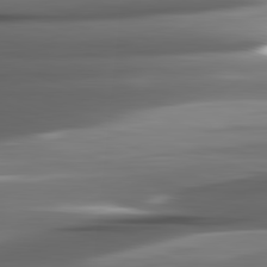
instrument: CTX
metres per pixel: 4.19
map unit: lApd
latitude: 82.2144
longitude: -140.6301
